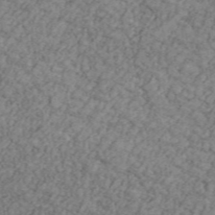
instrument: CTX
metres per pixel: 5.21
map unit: Ave
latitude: 41.8016
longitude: -110.4412
